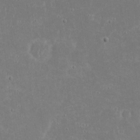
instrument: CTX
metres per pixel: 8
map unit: eHh
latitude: 18.3278
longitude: -72.5735
